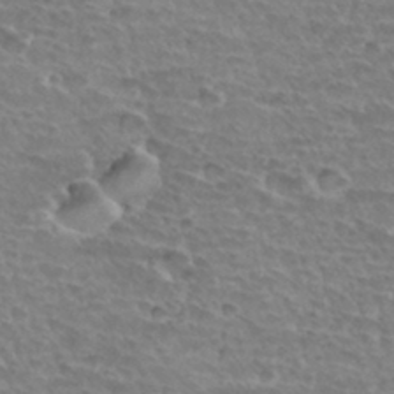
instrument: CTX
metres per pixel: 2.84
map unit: Hto
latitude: 34.1388
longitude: -44.6490
